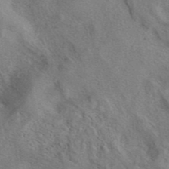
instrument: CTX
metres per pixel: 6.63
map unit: eAb
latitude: 41.0836
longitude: 107.5210
